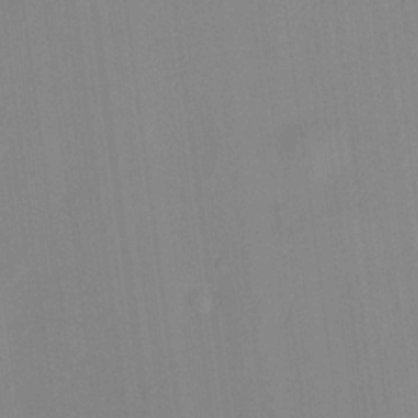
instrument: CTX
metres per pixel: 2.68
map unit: HNhu
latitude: 13.6127
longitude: 12.4251
